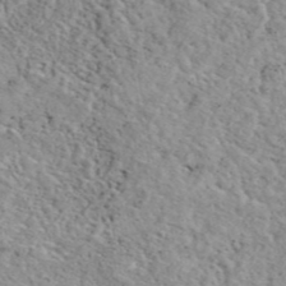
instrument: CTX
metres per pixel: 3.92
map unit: eAb
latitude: 44.2144
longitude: 114.1228
